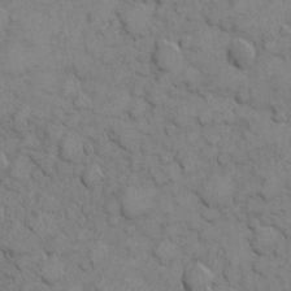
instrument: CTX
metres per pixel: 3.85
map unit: eHh
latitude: 6.6679
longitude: -65.2348
